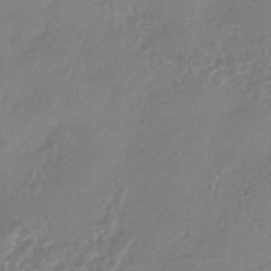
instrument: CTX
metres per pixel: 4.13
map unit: HNhu
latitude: -44.3684
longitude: 91.6911
